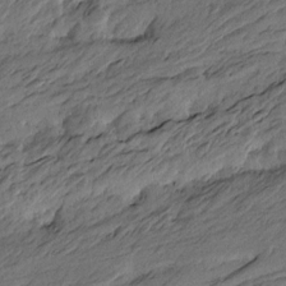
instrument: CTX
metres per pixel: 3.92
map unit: Htu
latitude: -6.3684
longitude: -179.5560
